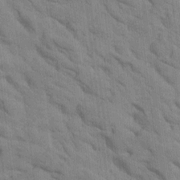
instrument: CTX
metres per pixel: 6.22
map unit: Htu
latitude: 1.9906
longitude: 143.4076
